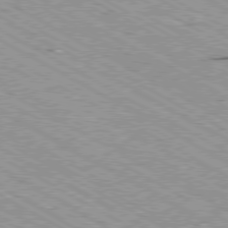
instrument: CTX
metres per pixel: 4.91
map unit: Ap
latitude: -80.4251
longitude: -53.4616
